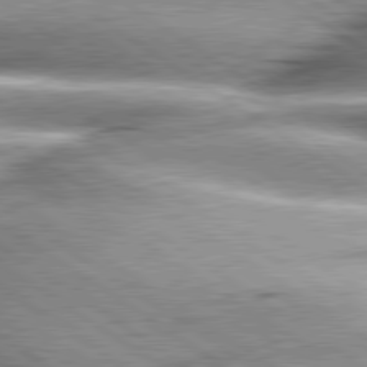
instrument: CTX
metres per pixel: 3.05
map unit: lApd
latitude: 80.0822
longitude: -141.3103
